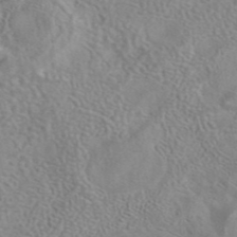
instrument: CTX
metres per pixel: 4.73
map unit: eAb
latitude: 41.7827
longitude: 105.1242
